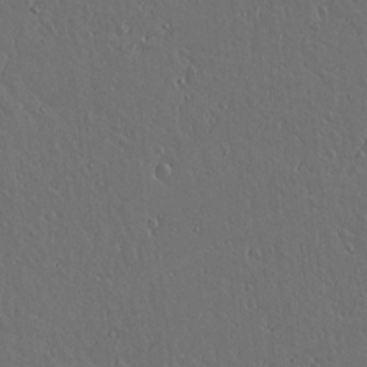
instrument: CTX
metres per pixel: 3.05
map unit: lAvf
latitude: 15.6505
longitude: -126.4034
